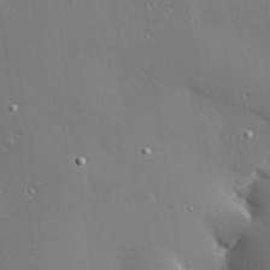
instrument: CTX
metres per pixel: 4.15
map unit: Hve
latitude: 27.4238
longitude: -91.8583
